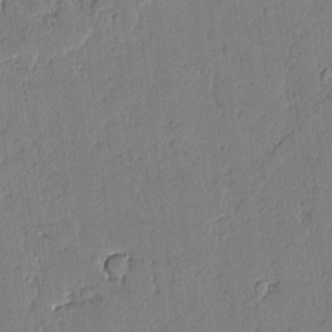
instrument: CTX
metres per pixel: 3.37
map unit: Aa
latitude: 10.4979
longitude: -129.1025
